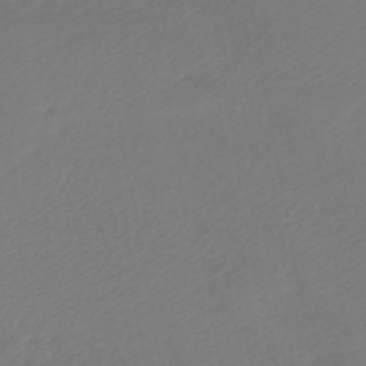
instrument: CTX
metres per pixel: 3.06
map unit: HNb
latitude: -47.2754
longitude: 57.8422
